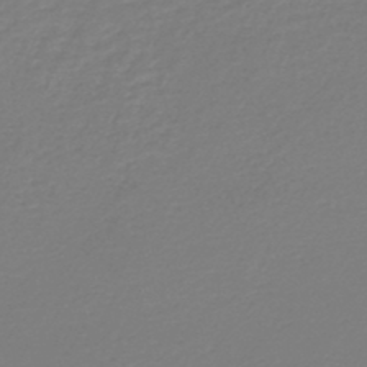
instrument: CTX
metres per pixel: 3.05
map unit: lHb
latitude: -46.2739
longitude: 65.9556
